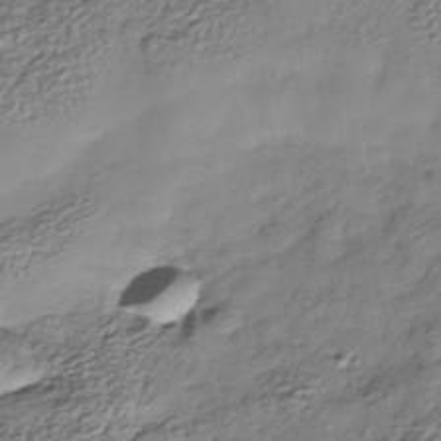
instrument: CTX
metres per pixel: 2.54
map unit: Nhe
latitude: -38.6519
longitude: -147.9717
